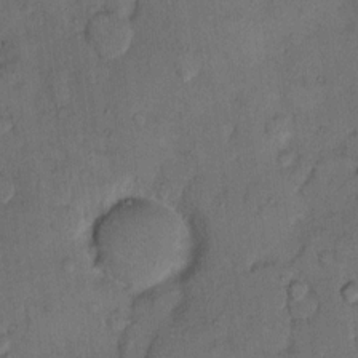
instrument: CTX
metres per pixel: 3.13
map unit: Hto
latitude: 11.0270
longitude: -61.6316
